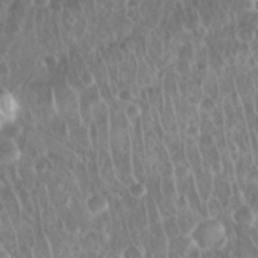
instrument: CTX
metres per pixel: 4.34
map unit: Nhu
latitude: 28.4034
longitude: -63.7639
